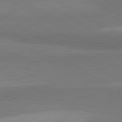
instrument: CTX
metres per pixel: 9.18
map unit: lApd
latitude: 81.1214
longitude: 158.9541
